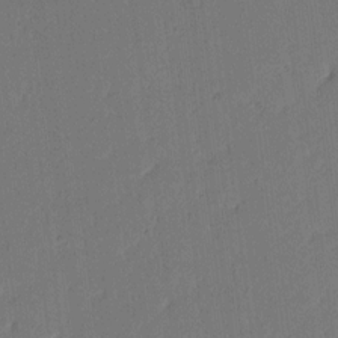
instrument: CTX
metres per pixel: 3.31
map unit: lAa
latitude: 13.2537
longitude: -107.3482
